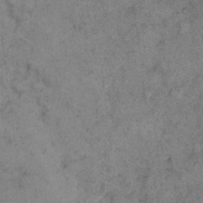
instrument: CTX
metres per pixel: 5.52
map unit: eHh
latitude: 11.2537
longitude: -63.2159
